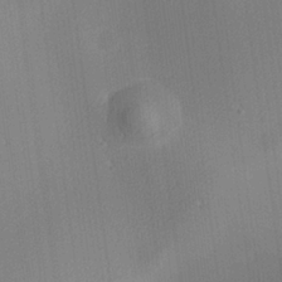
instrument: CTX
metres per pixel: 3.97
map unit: lHvf
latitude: 25.3481
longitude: 141.6344
